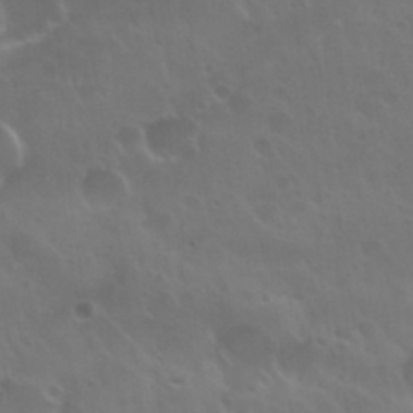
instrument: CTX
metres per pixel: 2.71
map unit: Nhu
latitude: 30.6680
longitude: -55.2348
